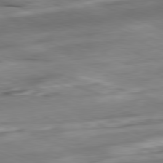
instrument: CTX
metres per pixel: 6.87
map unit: Ap
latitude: -81.8989
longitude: -80.9514
